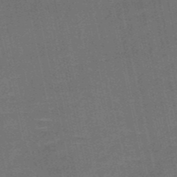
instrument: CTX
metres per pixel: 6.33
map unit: HNb
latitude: -51.6722
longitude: -47.1592
